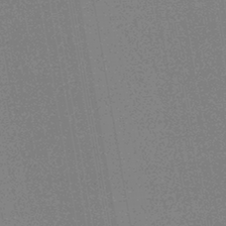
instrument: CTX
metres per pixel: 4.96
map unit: HNhu
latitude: -43.1809
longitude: 99.2943
